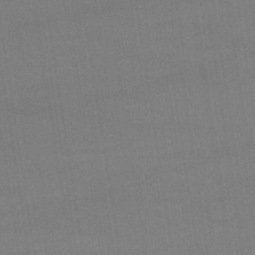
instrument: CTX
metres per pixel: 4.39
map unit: lHb
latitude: -47.7288
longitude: 67.3887
